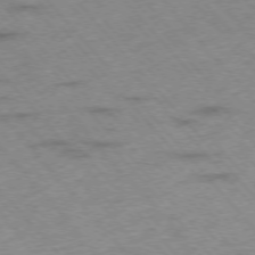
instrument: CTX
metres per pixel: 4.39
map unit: Hpe
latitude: -76.0472
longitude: -14.2901
